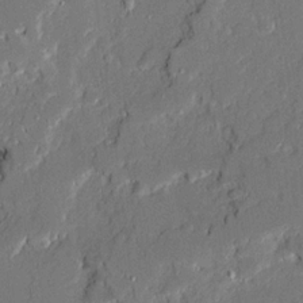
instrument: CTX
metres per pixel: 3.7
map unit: Ave
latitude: 20.5357
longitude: -128.2144
